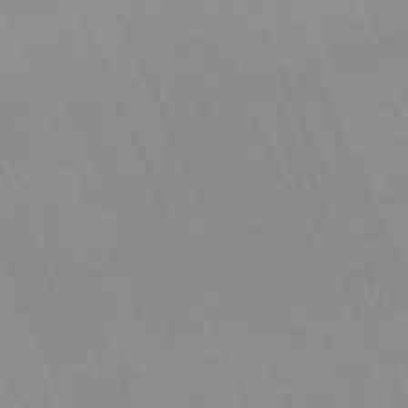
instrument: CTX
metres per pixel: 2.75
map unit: Nhu
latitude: -67.9745
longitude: 39.2754
